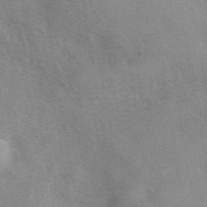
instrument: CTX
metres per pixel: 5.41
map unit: eAb
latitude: 40.5923
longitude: 106.0850
